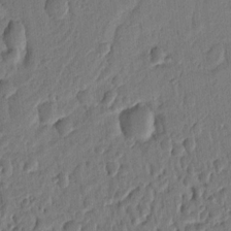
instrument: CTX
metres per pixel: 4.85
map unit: Ht
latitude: 10.4601
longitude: -76.4979
